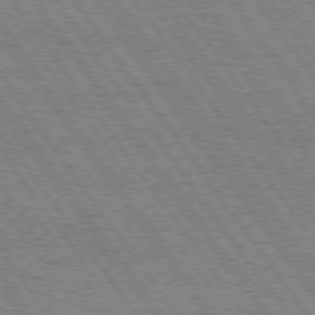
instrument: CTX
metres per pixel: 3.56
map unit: Hpe
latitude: 74.5546
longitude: -139.1403
